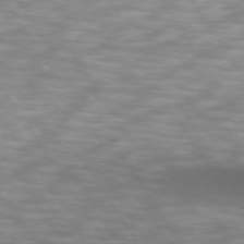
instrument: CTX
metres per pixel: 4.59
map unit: lApd
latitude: 74.2900
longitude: -52.1767
